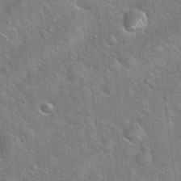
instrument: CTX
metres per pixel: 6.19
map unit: Hto
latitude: 20.0633
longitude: -51.5371
